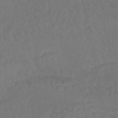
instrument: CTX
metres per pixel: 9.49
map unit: HNhu
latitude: -46.5384
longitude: 96.1039
